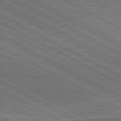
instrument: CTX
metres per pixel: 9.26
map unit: lApd
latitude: 80.9325
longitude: 144.0283
